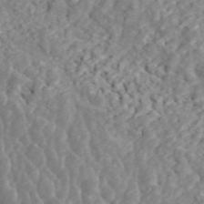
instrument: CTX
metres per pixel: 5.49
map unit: ANa
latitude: 45.1970
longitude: 23.4455
